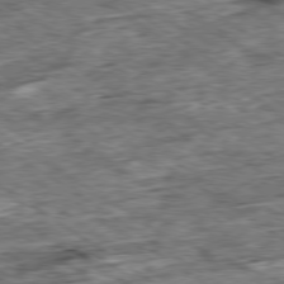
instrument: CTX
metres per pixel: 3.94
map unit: Ap
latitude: -79.4454
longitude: -84.9892
